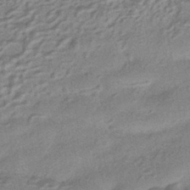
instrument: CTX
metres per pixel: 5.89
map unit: HNhu
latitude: -42.8030
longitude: 90.5196
